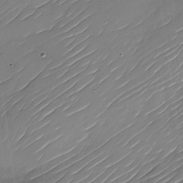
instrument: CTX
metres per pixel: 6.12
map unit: Nhu
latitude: -29.9745
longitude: -73.3293
